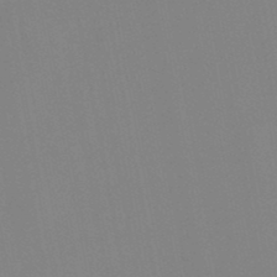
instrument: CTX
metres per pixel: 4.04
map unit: lHb
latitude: -48.6519
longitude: 69.8800
